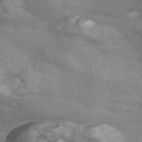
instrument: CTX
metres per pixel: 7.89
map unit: Nve
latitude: -56.8786
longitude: 60.4440
